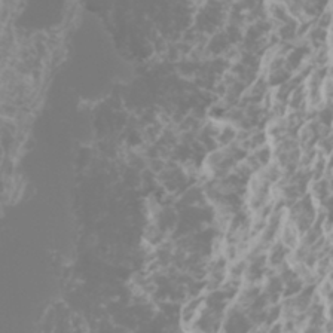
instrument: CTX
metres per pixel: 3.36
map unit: Htu
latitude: -5.5966
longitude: -74.2145
